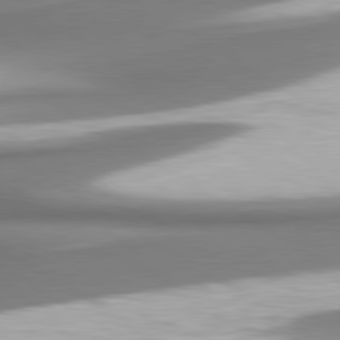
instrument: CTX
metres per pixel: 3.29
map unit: lApd
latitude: 80.3845
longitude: 179.7099
